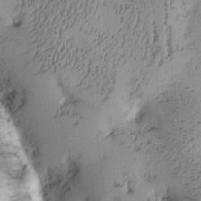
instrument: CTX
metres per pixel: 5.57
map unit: eHh
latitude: -0.5574
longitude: 19.3132
